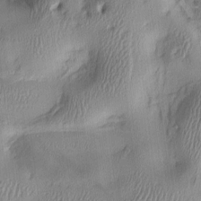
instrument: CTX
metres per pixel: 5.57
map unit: lAa
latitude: 4.2333
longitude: -112.3089
